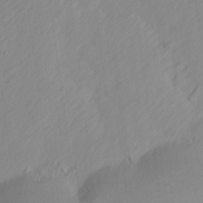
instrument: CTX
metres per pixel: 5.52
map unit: Ave
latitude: 13.7828
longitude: -105.7450
